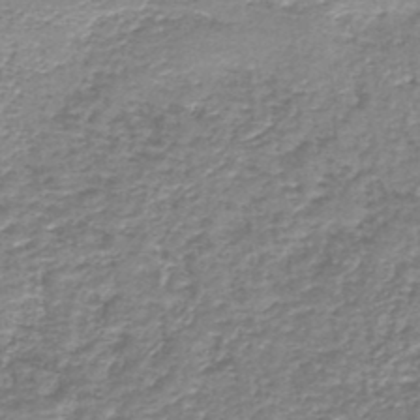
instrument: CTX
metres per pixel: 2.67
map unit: HNb
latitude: -44.0850
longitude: 50.3117
